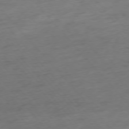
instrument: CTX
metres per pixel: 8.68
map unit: Hpe
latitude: -76.1795
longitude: -14.7436
